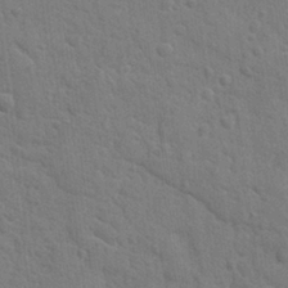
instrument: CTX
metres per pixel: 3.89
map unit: lAvf
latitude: -8.7463
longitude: -120.4034
